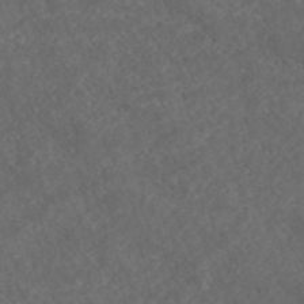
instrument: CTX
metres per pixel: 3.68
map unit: ANa
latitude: 43.2348
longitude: 27.9367
